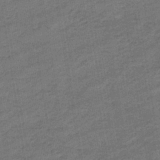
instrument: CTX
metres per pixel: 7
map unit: eHb
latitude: -36.4818
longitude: 77.8611
